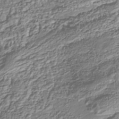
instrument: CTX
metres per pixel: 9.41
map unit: Nhu
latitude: -38.3118
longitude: -81.7827
